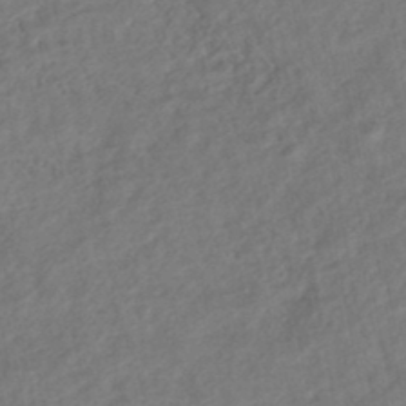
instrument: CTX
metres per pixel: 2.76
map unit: HNhu
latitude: -45.4454
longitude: 102.0094
